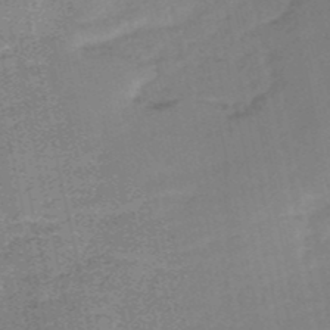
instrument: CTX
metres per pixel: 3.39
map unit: HNb
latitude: -53.2187
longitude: -39.6505
